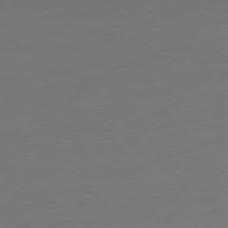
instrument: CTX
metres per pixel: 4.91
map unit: Ap
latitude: -77.7667
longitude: -67.8583
